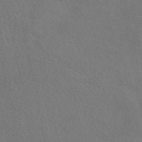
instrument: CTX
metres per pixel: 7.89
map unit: eAb
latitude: 50.2900
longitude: 119.6722
